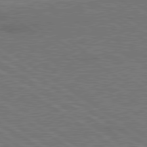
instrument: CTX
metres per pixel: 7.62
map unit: lApd
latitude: 79.6505
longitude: 165.6344
